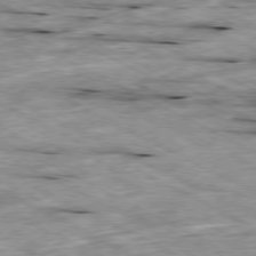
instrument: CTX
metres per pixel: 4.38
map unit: Ap
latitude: -79.8800
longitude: -67.5938
